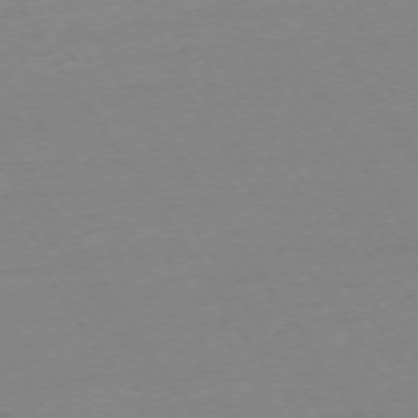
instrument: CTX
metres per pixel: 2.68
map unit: Ap
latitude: -74.0850
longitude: -81.3671
